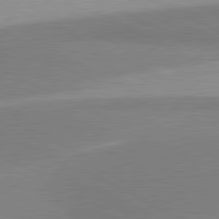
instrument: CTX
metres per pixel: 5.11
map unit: lApd
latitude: 81.1025
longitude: 156.8219
